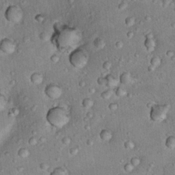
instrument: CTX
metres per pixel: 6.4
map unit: Nhu
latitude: 17.7072
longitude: -29.5371
